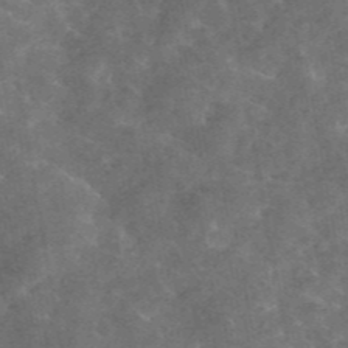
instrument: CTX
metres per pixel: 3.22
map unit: eAb
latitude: 45.1781
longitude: 123.3888
